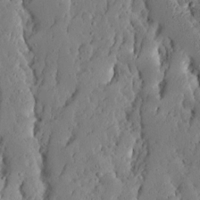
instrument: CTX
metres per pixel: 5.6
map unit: Ave
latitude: 13.4616
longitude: -134.8569
